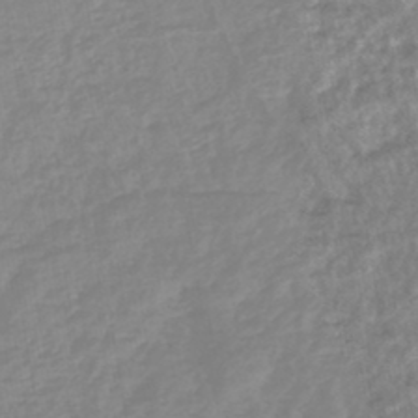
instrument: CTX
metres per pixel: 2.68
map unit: lHb
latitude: -44.4062
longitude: 79.4643
